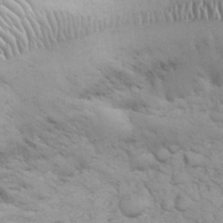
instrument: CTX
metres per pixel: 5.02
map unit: eHh
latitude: 31.9151
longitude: -67.5938
